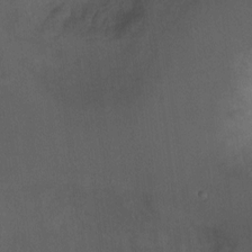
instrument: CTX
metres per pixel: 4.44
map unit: Ht
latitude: 0.4979
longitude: -36.9892
